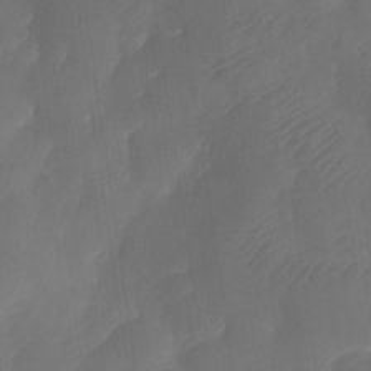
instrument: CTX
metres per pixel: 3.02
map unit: Nhe
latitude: -33.8234
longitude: -144.7246
